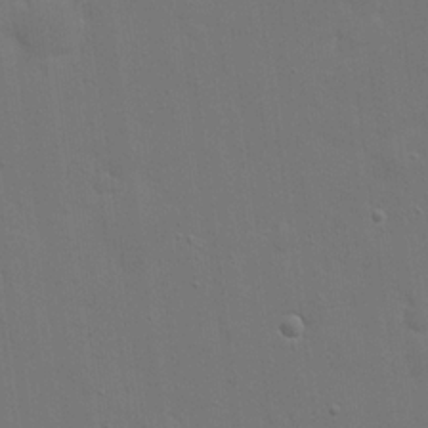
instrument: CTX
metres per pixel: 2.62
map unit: eHh
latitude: 19.7638
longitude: -66.9891
